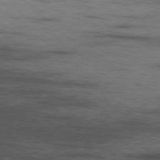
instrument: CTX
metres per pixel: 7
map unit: Ap
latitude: -80.0283
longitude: -92.8758
